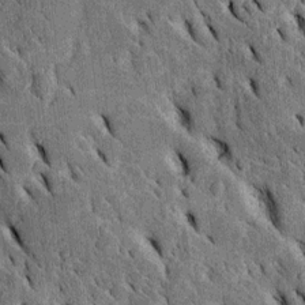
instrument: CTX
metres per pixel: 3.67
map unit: Htu
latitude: -3.1053
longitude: 151.8989
